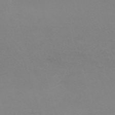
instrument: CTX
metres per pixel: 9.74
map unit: eHh
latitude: -62.3495
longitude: 48.6708
